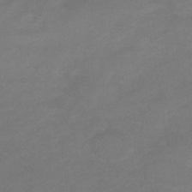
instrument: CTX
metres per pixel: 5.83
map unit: HNb
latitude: -45.2754
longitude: -35.9906
